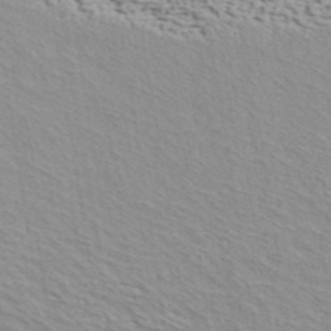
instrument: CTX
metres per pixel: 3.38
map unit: ANa
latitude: 40.4978
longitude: 29.7667
